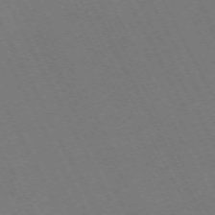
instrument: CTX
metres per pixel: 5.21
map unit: Hpe
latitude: -70.9164
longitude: 16.4629
